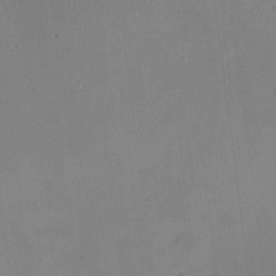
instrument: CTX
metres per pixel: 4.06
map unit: HNhu
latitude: 7.8772
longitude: 9.0675
